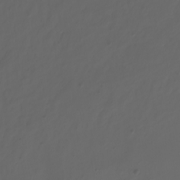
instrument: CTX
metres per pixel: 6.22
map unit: Nhu
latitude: -7.3131
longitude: -79.8773
